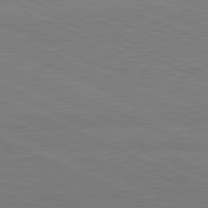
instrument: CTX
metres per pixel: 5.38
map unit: lApd
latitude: 81.9150
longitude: 148.2362
